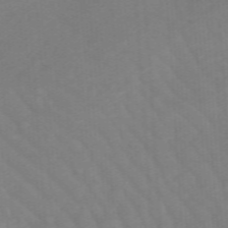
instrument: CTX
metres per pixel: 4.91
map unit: lHb
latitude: -48.6330
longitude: 83.4832
